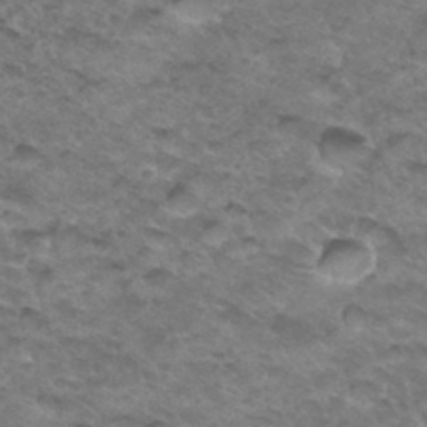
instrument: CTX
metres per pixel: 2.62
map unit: Hto
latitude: 33.8205
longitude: -48.4034
